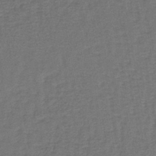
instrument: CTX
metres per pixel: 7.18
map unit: lHb
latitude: -39.8423
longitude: 58.5195
